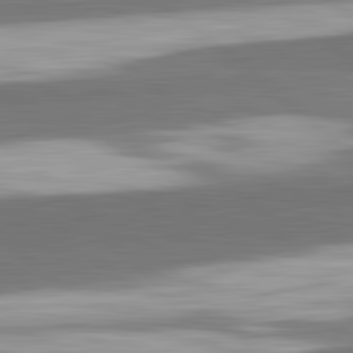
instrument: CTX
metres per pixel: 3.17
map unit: lApd
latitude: 82.3845
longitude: 162.0850
